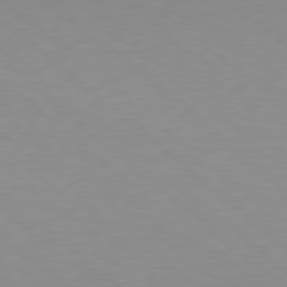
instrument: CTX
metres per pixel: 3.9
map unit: Hpe
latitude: 78.4412
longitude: -165.6316
